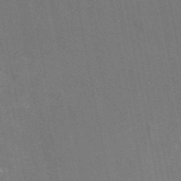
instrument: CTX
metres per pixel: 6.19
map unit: eAb
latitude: 46.6302
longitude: 116.6707
